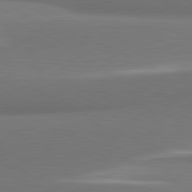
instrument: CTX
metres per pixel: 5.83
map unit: lApd
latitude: 81.5938
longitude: 163.6155
